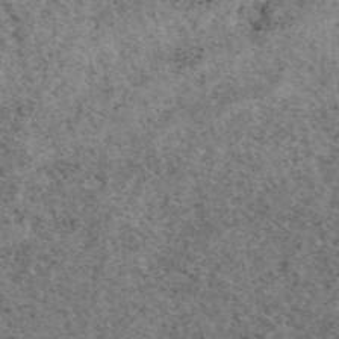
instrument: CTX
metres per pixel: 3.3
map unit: eAb
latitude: 48.5546
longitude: 104.3684
